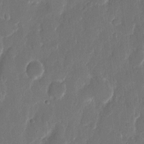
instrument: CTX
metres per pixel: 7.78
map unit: eHh
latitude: 11.7639
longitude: -70.8569
